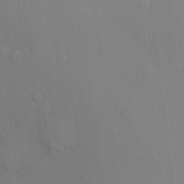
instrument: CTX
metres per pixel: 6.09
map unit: Nve
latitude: -7.3509
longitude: 175.4643
